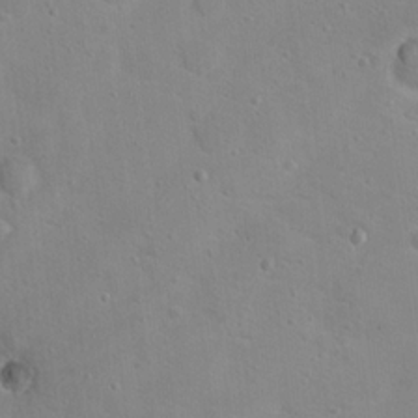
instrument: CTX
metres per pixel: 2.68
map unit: Hto
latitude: 17.5371
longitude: -39.4237
